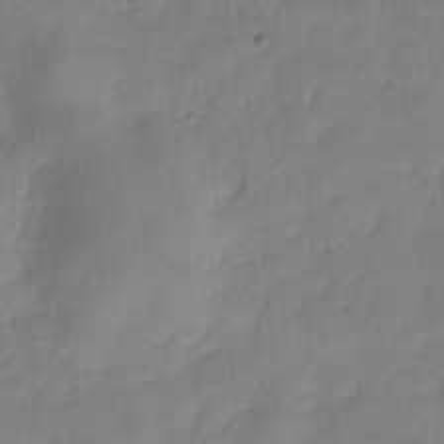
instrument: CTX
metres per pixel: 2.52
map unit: HNhu
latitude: -27.0675
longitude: 74.6330
